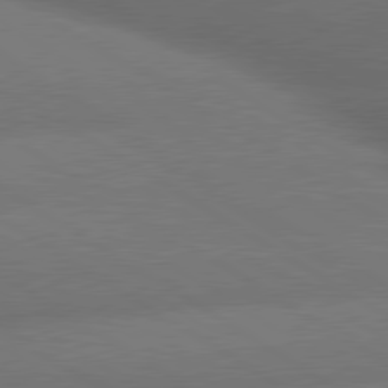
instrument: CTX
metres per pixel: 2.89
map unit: lApd
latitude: 79.8961
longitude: -154.7813
